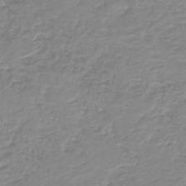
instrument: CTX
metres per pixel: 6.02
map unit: HNb
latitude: -40.9164
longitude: 49.6722
